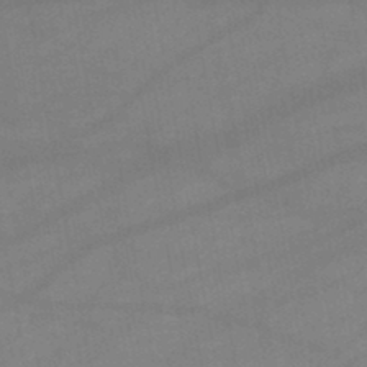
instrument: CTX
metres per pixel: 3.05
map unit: lHb
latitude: -45.5210
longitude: 61.8422
